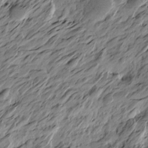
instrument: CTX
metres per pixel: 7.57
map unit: Htu
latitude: -5.3887
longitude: -178.5924
